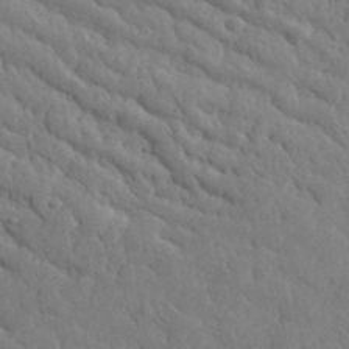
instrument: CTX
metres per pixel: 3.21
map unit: lHvf
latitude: 35.3859
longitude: -87.0836
